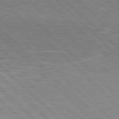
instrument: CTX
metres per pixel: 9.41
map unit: Hpe
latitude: 77.1592
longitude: -127.9528
